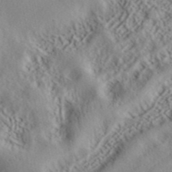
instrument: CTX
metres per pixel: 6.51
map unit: ANa
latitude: 41.5371
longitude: 55.2754
